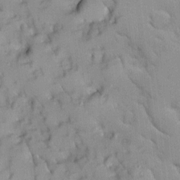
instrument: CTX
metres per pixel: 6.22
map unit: Ave
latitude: 9.5371
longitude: -102.8758
